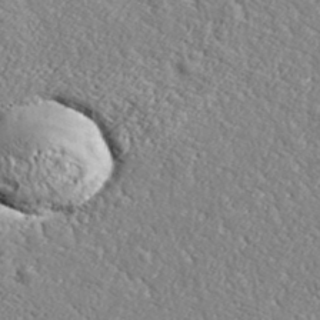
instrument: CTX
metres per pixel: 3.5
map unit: lHvf
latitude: 38.1200
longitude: -92.5168
